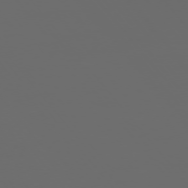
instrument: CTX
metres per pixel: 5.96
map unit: Ap
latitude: -76.1417
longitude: -74.6491
